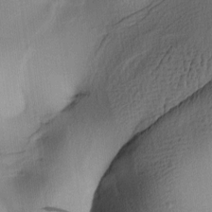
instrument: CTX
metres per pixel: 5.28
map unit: lAa
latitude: 4.5357
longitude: -113.8961
